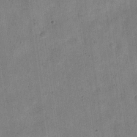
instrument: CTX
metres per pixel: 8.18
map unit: Nve
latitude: -24.2172
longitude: 106.5763
